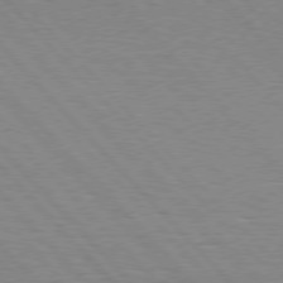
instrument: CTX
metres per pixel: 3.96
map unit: Hpe
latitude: 76.6868
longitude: -126.4979
